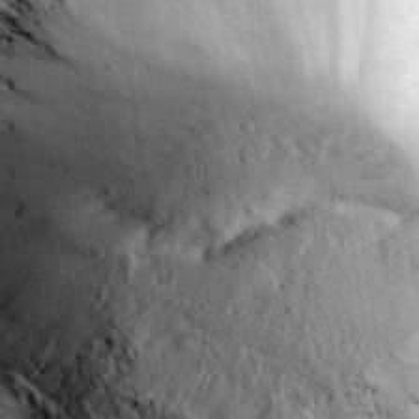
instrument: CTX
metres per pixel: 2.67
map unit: lHvf
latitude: 36.3090
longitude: -88.7813
